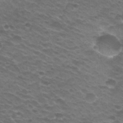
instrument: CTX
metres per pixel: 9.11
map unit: Hto
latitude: 25.1781
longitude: -29.8583
